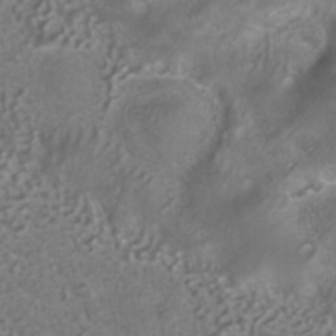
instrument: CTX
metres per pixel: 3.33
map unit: ANa
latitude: -37.4265
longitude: 95.1242
